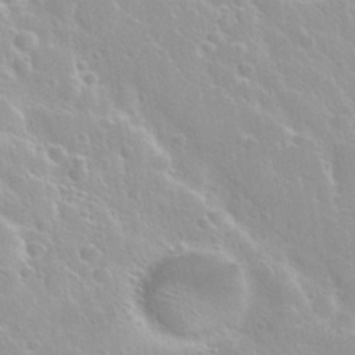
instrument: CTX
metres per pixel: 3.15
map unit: Nhu
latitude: 29.1025
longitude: -54.8380
